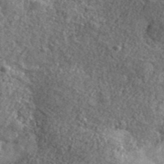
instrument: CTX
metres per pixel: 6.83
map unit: lHvf
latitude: 40.8569
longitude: -90.3467
